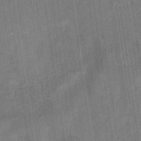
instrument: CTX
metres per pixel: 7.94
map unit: eHb
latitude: -29.7667
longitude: 69.6155
